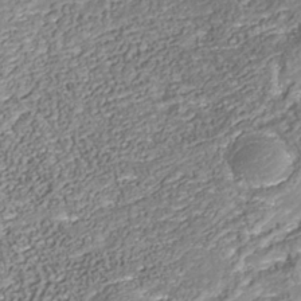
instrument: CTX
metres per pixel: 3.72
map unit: Nhu
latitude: -38.8030
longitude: -85.5371
